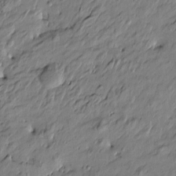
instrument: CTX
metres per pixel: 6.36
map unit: Htu
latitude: -7.1809
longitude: 177.9178
